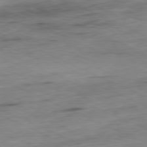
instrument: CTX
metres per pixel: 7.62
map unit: Ap
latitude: -81.2376
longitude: -71.3481
